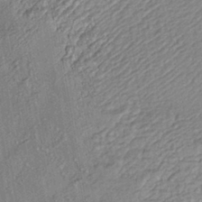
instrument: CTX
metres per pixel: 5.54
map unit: eHh
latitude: -42.0472
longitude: 119.0486
